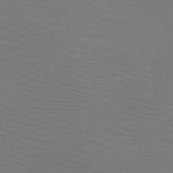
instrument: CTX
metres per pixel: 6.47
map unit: HNb
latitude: -48.7086
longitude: -46.2145
